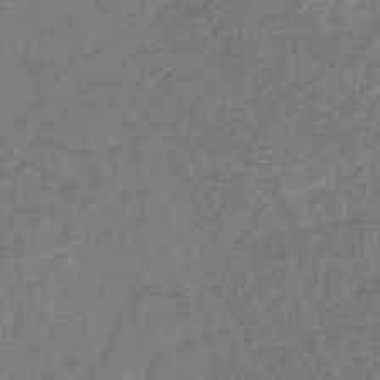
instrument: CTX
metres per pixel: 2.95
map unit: lHb
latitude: -38.6330
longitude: 70.5007
